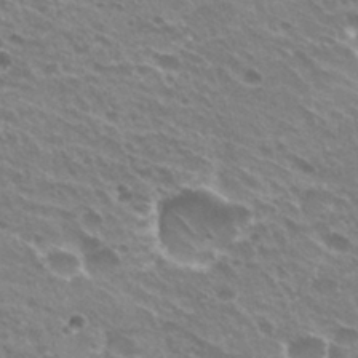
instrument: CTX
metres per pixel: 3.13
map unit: Hto
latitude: 31.4805
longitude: -43.3671
